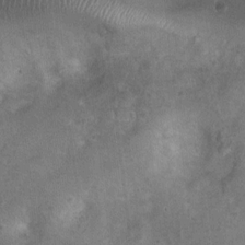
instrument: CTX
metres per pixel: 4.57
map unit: Ht
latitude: 4.1011
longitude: -20.0822
